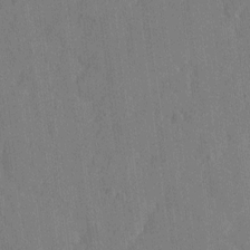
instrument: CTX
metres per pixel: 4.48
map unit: eHh
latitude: 7.5182
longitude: -67.3481
